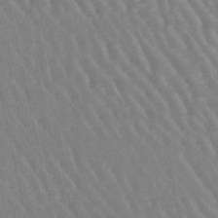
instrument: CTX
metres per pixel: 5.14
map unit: lHb
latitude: -46.6707
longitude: 76.3495
